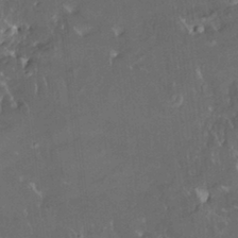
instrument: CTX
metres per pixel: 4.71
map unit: HNhu
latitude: 4.6301
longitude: 14.1228
